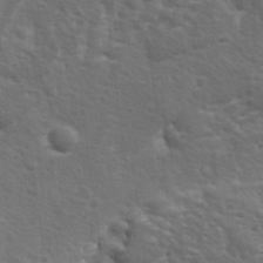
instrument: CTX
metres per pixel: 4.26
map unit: Ave
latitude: 11.4238
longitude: -103.8583
